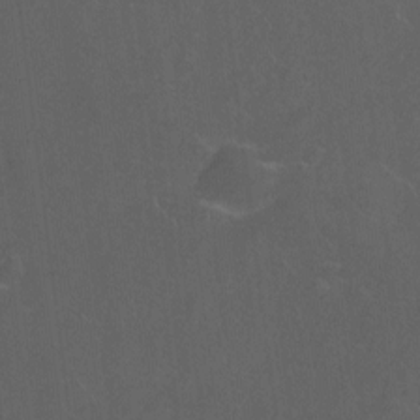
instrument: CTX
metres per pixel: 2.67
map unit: Hto
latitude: -10.1228
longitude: -36.8569
